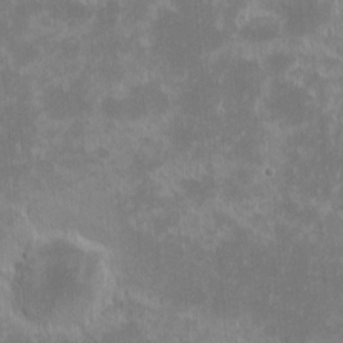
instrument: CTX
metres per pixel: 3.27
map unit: eHh
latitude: -1.6344
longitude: -85.2348
